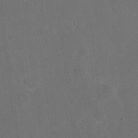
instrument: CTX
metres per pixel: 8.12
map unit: eHh
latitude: 19.1970
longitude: -65.8394
